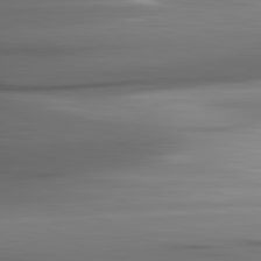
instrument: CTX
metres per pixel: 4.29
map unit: lApd
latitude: 82.6679
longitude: -142.6302
